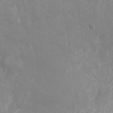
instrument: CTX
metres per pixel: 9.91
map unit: Nhu
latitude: -27.8233
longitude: -74.6679
